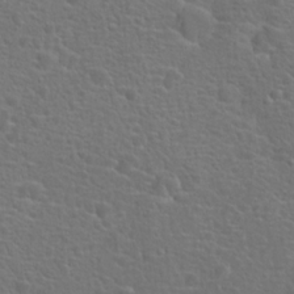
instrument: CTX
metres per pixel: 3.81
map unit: Hto
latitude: 18.3656
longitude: -41.9717
